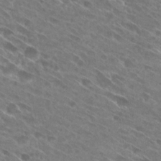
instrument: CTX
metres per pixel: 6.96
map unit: Hto
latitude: 28.8569
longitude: -44.4034
